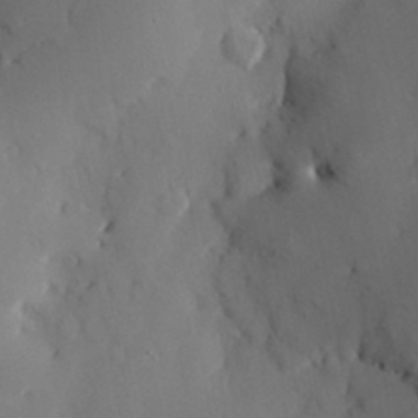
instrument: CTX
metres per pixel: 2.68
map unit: Nve
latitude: -8.0850
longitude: 174.9352
